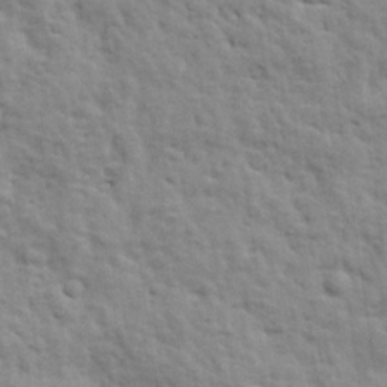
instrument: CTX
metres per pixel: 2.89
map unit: Ave
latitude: 17.5560
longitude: -133.0270
